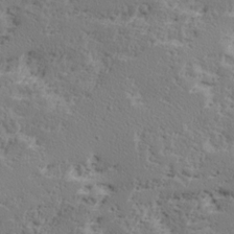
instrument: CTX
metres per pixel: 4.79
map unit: Ave
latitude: 16.4979
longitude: -137.8961
